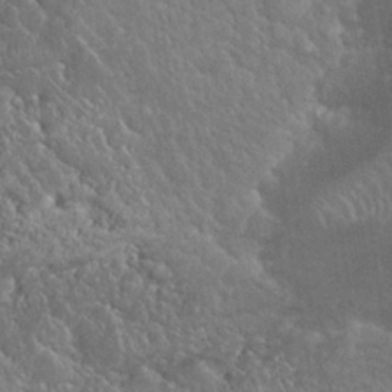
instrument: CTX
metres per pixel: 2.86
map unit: Nhu
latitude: 24.4790
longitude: -59.6694
